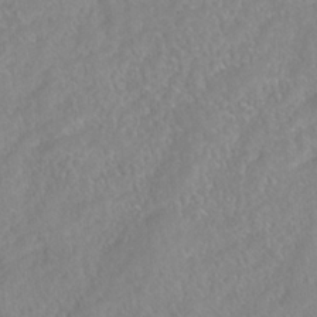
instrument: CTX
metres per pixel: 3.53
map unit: HNhu
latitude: -36.0850
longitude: 32.8786
